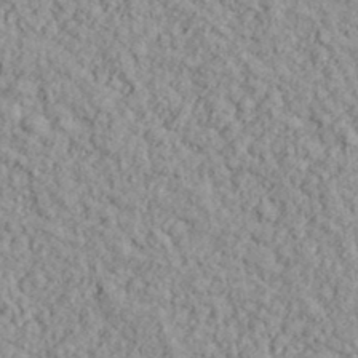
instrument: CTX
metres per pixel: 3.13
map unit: lHvf
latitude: 38.4790
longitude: -90.7435
